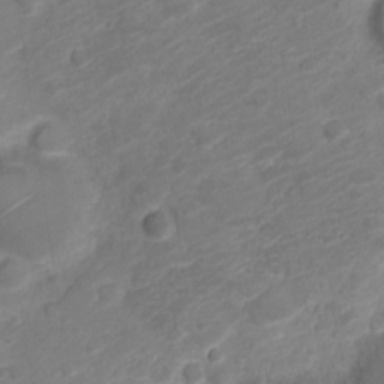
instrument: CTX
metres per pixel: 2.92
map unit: Nve
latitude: -19.5021
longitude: 106.3684
